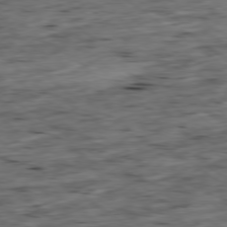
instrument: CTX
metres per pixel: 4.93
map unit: Ap
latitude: -79.3131
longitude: -90.0633
